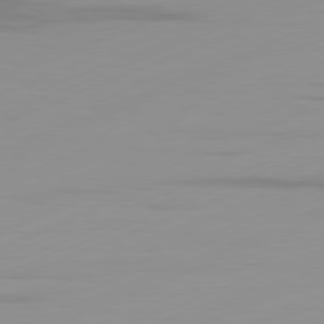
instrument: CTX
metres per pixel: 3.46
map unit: Ap
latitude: -81.8234
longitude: -86.5168
